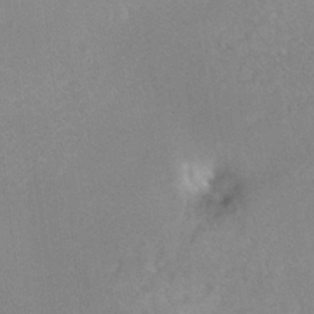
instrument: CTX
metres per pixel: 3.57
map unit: Ht
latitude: -1.5022
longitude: -33.1781
